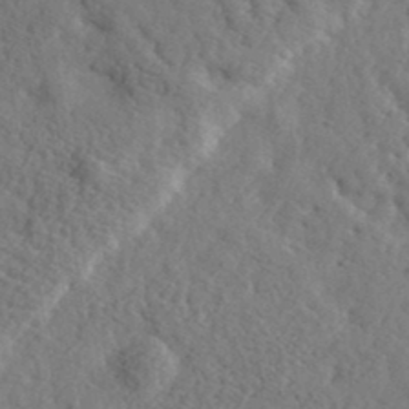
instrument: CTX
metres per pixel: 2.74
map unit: eHh
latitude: 35.9906
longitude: -80.1011
